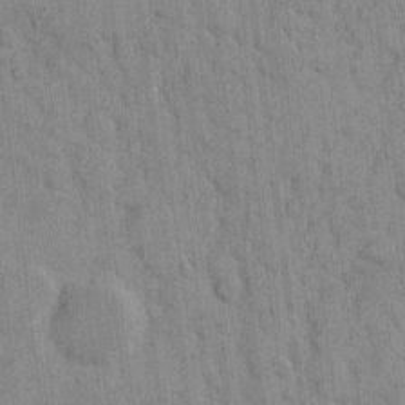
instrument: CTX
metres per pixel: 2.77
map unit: eHh
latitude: 9.5182
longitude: -65.9339
